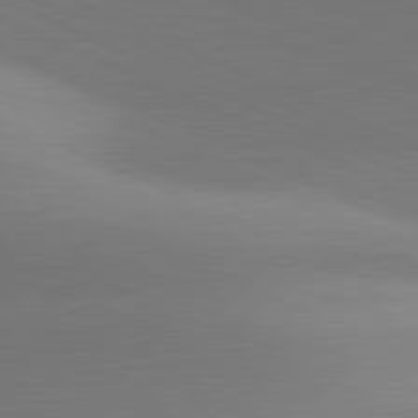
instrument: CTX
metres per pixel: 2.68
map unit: lApd
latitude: 81.6316
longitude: 143.6910
